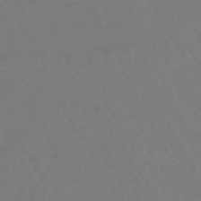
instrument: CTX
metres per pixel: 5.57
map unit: eHb
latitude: -48.7841
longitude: 86.0661
